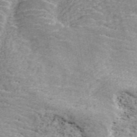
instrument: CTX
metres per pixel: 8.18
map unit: ANa
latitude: 45.4616
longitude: 38.4818
